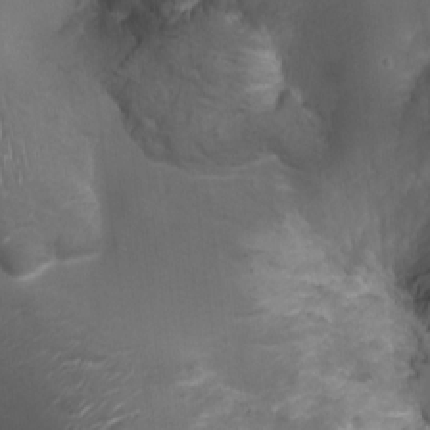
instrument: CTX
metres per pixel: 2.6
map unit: Ht
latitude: -1.3321
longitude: -15.4427
